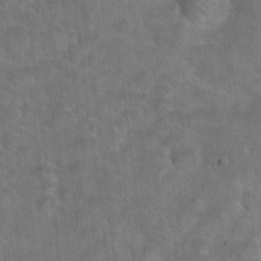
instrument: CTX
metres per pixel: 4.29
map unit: Hto
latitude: 18.9324
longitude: -43.5749
